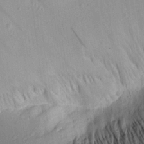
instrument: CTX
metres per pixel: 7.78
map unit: Aa
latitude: 19.5560
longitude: -146.8380
